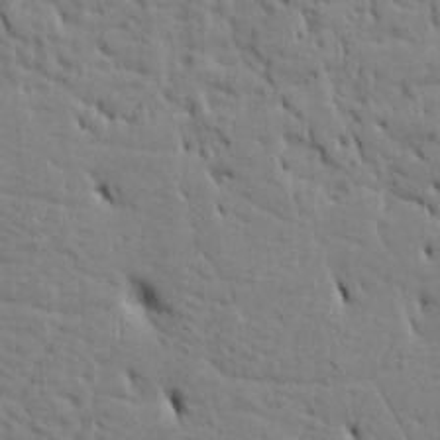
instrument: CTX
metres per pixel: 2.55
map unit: Htu
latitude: 3.1403
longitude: 151.6911
